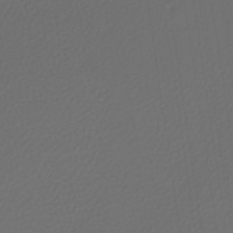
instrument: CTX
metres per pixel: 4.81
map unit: lHb
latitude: -43.8044
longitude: 71.2943
